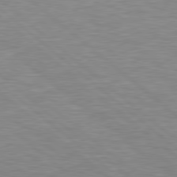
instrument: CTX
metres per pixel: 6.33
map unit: Hpe
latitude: 78.6680
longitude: -125.3103
